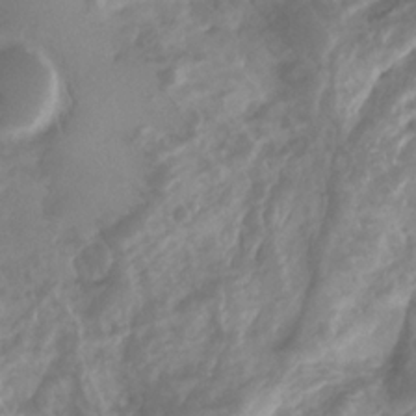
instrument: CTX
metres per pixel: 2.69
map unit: Aa
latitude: -8.2739
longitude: -78.0444
